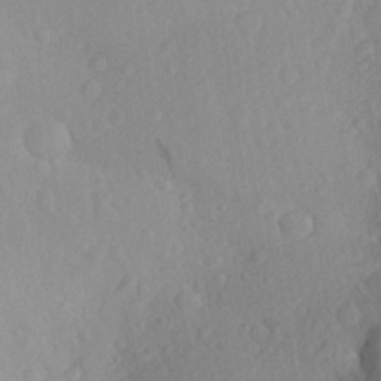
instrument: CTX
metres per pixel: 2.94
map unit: Aa
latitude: 26.0822
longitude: -146.4412
